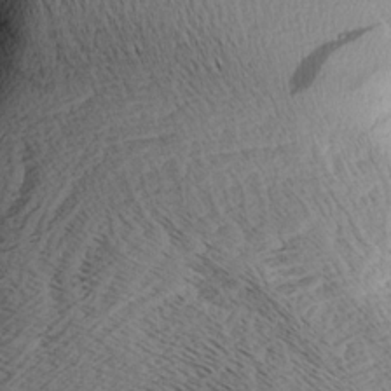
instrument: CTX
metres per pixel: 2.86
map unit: Aa
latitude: 8.0822
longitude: -141.3481
